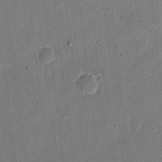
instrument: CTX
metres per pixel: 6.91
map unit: eHh
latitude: 11.0459
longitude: -68.5357
